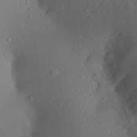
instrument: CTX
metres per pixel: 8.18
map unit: Aa
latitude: 21.5749
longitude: -145.0647
